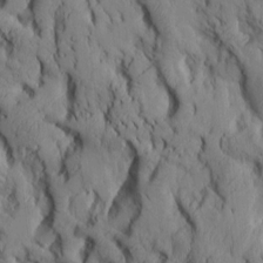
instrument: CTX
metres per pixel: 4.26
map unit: Aa
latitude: 8.5546
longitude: -127.1214
